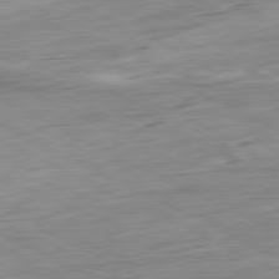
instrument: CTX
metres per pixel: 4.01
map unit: Ap
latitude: -81.1431
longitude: -72.5735
